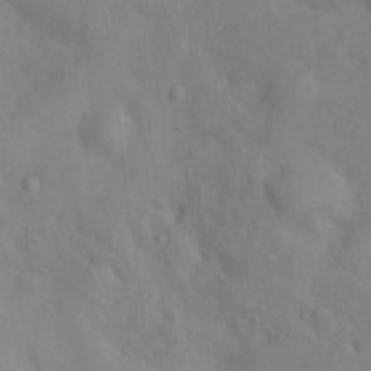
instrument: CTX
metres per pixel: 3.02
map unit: Nhu
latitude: 11.2915
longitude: -26.2901
